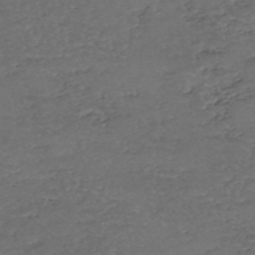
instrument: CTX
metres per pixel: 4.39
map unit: eHh
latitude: -54.6141
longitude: -89.9151
